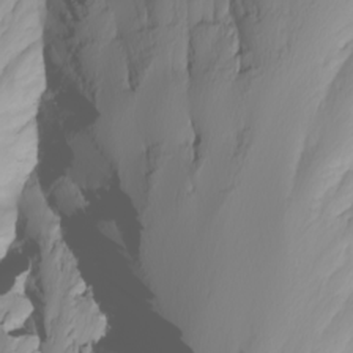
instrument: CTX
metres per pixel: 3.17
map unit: Nhu
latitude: -8.5385
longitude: -95.3482
